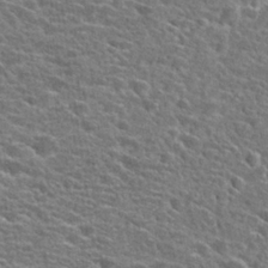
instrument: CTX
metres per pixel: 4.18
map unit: Hto
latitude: 24.9324
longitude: -47.0648
